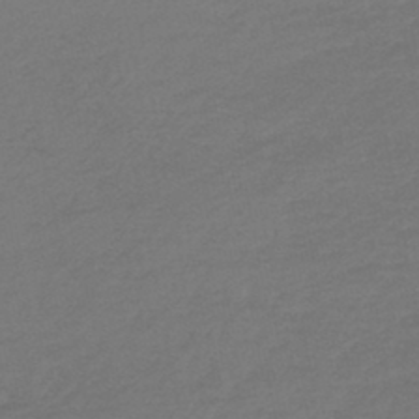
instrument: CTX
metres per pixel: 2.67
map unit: lHb
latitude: -45.0109
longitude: 68.5951
